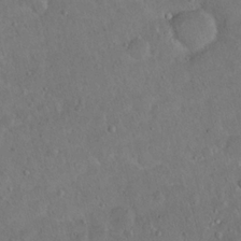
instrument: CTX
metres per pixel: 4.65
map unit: Nhu
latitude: 14.6680
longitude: -29.2726
